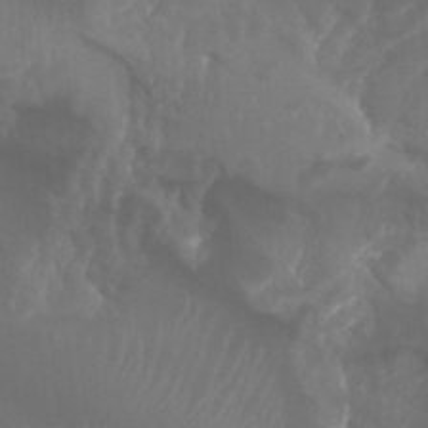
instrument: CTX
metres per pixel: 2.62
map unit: Htu
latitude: -5.2376
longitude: -75.4238
